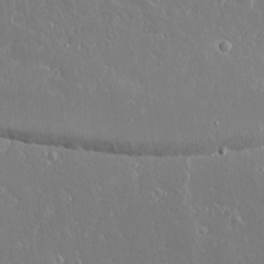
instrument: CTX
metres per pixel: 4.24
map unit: lAvf
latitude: 15.2159
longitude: -129.0458
